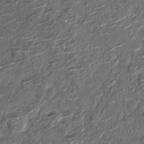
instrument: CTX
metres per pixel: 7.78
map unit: Nhu
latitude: -12.8219
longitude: -21.9717
